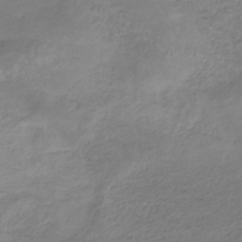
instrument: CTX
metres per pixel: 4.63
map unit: eHb
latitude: -33.4833
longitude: 70.2740
